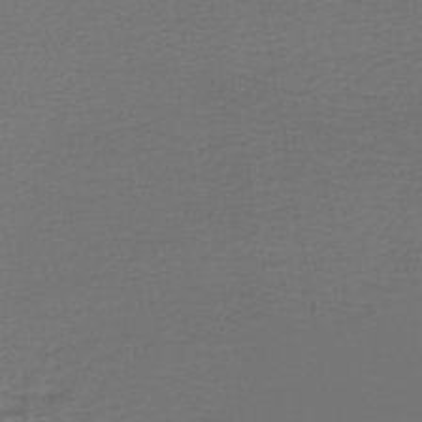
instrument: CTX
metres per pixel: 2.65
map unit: lHb
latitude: -43.8233
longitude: 65.8423
